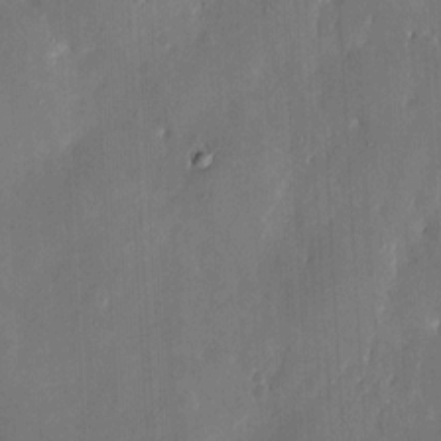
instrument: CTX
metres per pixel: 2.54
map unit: eHh
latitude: 5.8961
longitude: -68.7813
